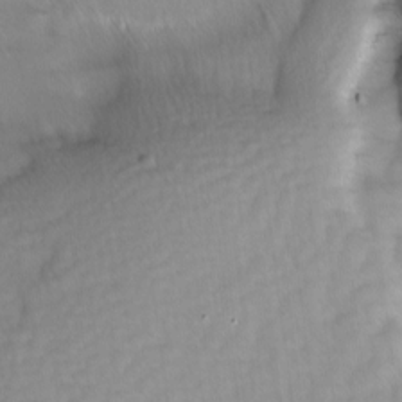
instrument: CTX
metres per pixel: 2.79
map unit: Ave
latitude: 8.4034
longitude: -105.1404
